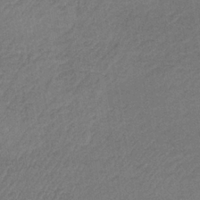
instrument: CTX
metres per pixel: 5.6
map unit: HNb
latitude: -34.0850
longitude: 62.2928
